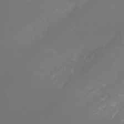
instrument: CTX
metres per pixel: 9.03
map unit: Nhu
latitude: -7.9367
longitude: -71.5182
